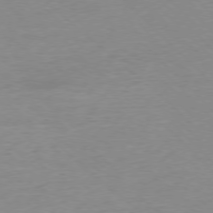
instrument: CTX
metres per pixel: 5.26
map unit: Ap
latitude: -77.9556
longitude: -87.5749
